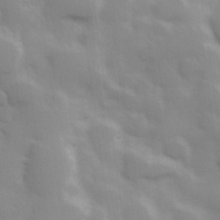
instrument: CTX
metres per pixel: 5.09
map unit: Hve
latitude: 30.8002
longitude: 150.4062
